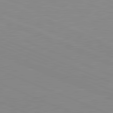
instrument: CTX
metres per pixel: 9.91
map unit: lApd
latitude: 81.6883
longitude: -169.5560
